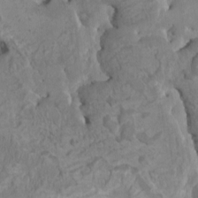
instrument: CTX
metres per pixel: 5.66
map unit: HNhu
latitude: 4.5357
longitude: -3.9339
